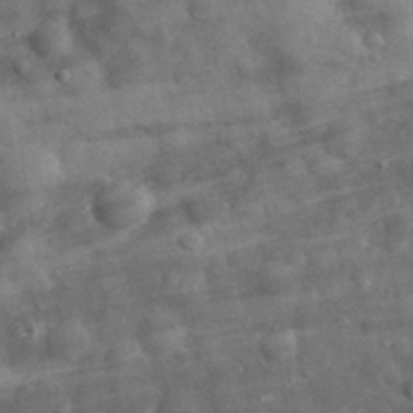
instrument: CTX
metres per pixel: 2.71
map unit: eHh
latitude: 31.3293
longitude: -71.0269
